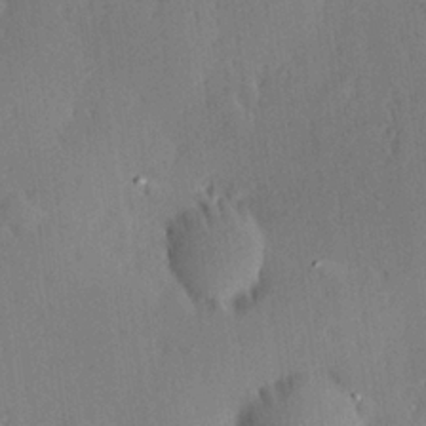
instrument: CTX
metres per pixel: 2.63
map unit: Hve
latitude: 25.1214
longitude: -93.3292
